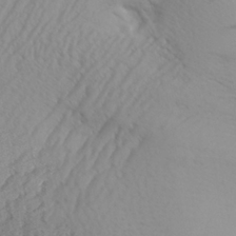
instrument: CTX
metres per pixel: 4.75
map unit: Aa
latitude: 29.5371
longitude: -133.5182
